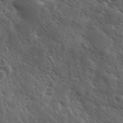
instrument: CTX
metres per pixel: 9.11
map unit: Ave
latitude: 11.1214
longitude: -103.5371
